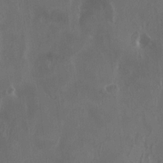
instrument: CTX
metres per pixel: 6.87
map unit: HNhu
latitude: 1.4615
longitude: -3.9906
